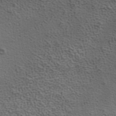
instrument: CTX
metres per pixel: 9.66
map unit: ANa
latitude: 35.7827
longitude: 13.2187
